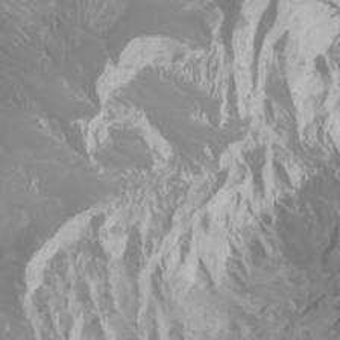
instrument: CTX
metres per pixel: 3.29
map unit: Nhu
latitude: -9.3698
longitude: -70.8191
